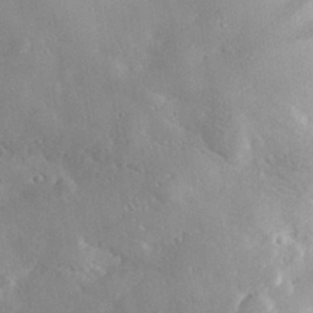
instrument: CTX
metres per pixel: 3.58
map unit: lHvf
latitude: 32.3467
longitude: -84.8002
